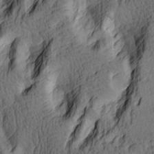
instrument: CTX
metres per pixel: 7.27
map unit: lAa
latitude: 4.2522
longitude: -114.7624
